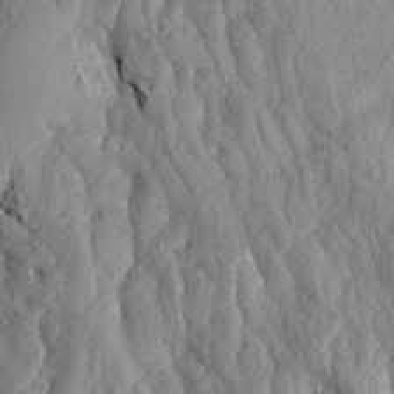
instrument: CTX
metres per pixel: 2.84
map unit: Aa
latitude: 18.9891
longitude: -145.8772
